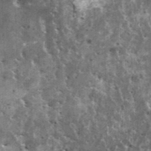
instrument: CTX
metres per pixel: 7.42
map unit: HNhu
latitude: 2.8947
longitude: 4.8975
